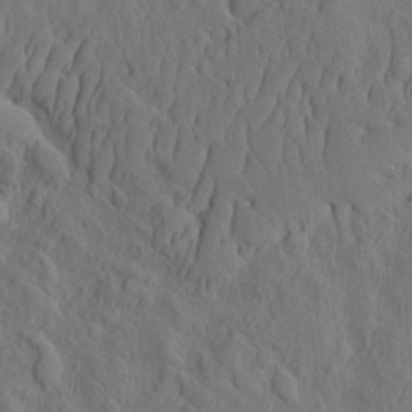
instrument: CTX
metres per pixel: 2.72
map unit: eHh
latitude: -2.6140
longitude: 18.2550
